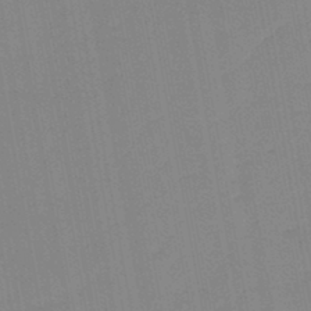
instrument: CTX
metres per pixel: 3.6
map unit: lHb
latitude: -44.6141
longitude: 63.3698
